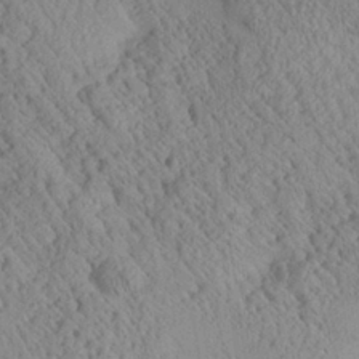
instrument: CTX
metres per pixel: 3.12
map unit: Aa
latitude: 25.0458
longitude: -134.1011
